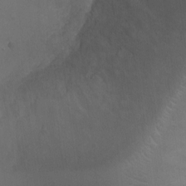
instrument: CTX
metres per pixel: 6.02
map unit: Ht
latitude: -1.6533
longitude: -20.4979
